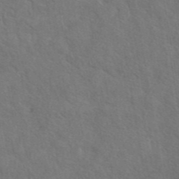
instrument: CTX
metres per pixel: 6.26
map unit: eAb
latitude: 42.9325
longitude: 110.0283
